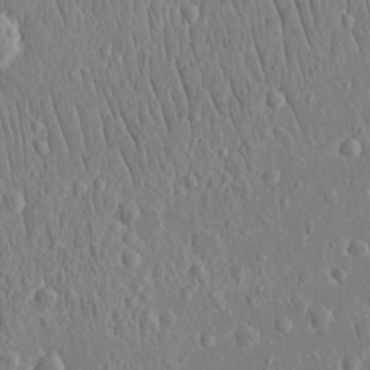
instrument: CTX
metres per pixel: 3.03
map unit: eHh
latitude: 15.2537
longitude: -70.9325
